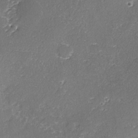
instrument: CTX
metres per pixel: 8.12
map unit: lAvf
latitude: -3.0864
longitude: -106.3278
